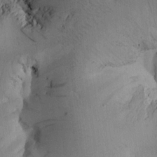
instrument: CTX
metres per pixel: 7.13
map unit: Htu
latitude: -0.3873
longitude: 172.6329
